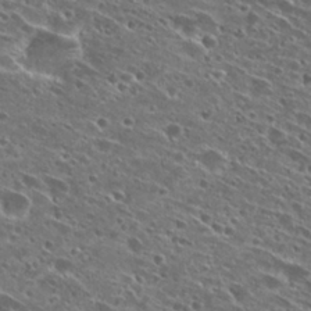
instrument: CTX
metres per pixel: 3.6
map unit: Hto
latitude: 28.1578
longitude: -44.8569
